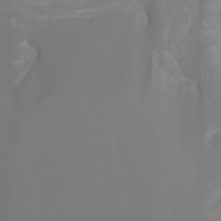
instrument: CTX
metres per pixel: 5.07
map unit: Nhu
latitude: -12.6896
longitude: -72.4601
